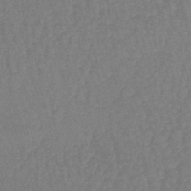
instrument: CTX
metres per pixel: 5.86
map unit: lHb
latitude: -40.5196
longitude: 66.1606
